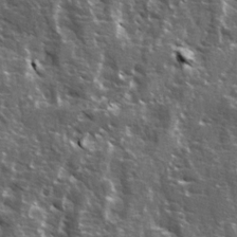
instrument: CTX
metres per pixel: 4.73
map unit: Ave
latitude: 15.3104
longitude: -132.2145
